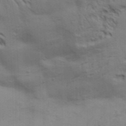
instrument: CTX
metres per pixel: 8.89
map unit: Aa
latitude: 32.5924
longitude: -135.9906
